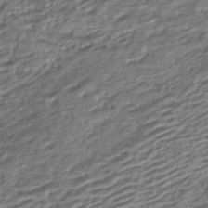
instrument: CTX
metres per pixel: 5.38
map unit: HNhu
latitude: -43.1431
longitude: 104.4251
